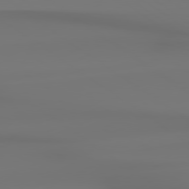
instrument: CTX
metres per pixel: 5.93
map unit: Hpe
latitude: 78.9136
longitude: -137.2915
